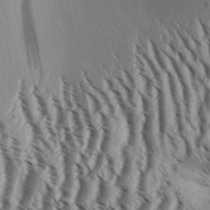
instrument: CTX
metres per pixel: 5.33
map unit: Aa
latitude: 32.5735
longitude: -136.8191
